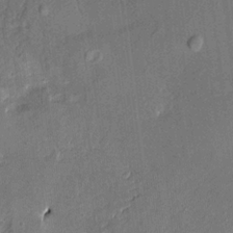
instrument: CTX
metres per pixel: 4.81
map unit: HNhu
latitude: 4.9892
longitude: 3.5588
